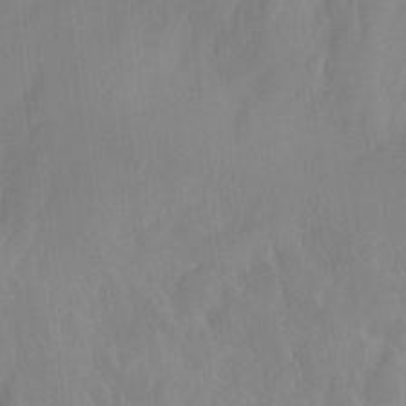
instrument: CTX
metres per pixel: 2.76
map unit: Hto
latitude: -8.0472
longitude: -41.3292
